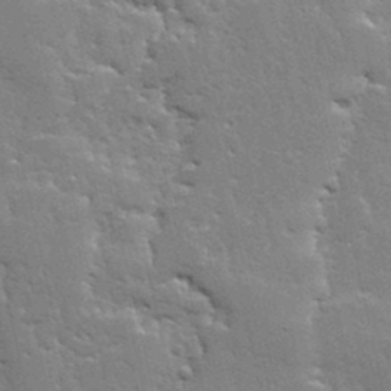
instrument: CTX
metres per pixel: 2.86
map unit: Ave
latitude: 12.8569
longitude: -135.4804
